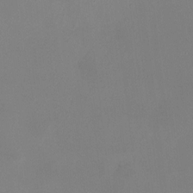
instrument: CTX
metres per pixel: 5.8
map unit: HNhu
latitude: 6.4601
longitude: 8.0661
